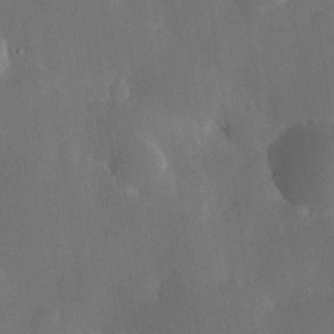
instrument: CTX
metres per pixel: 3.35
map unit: Hve
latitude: 25.0269
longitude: 150.7274
